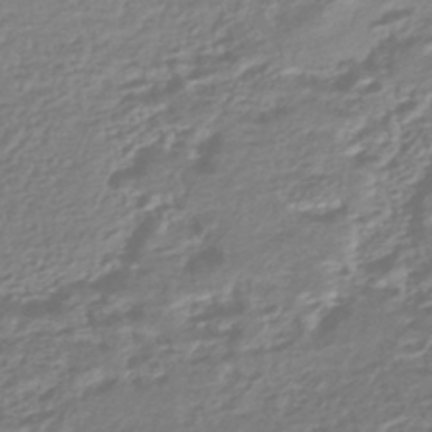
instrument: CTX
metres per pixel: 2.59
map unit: HNhu
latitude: -44.5385
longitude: 100.0094
